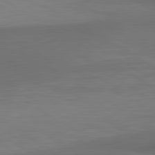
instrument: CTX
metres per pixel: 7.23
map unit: lApd
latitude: 80.9892
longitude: 160.4062
